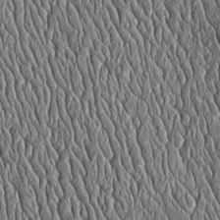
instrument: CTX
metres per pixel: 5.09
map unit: Htu
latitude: -4.0661
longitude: 157.8800
